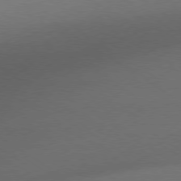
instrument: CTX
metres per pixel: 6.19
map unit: Ap
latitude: -79.7288
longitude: -53.0459
